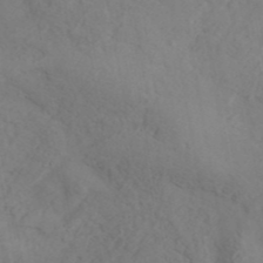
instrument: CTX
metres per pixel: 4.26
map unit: ANa
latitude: 41.5749
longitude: 53.0864
